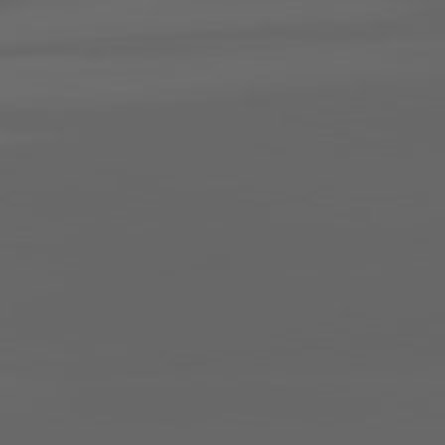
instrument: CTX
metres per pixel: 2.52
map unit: lApd
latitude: 82.8946
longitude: -136.1956
